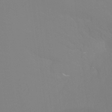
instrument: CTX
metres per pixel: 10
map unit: Ht
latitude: -12.2362
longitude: -46.2712
